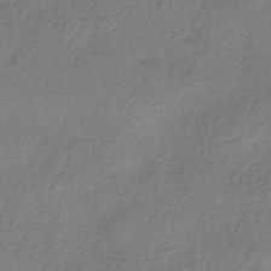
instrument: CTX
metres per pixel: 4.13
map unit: HNhu
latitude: -42.2550
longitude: 97.5021
